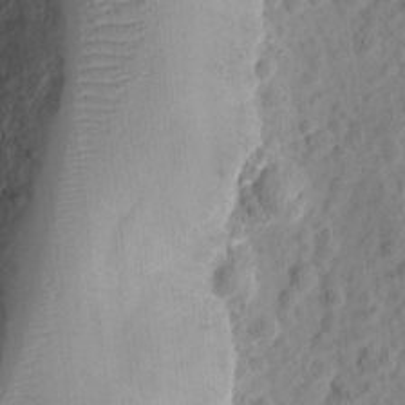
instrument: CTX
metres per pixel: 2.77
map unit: Ht
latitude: 9.7450
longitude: -74.3845
